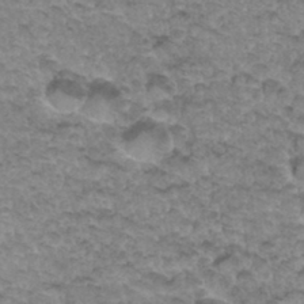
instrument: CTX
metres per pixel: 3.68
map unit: Hto
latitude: 34.4223
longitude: -47.5183
